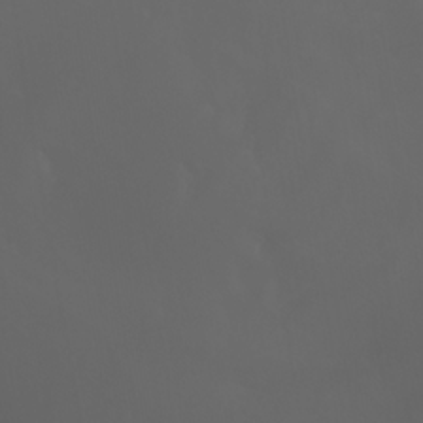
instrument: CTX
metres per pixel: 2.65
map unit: Nhu
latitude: -7.8044
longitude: -83.4426
